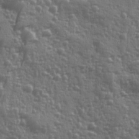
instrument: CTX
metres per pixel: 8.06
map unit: Ave
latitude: 12.1200
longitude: -103.8394
